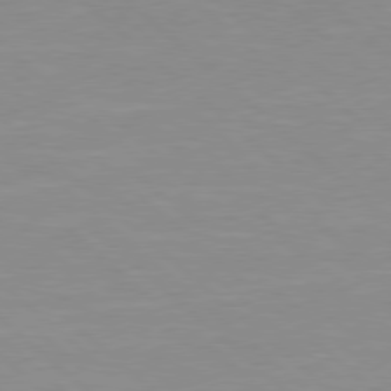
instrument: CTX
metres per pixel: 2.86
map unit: Hpe
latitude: 78.1200
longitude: -140.2522
